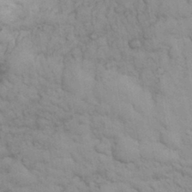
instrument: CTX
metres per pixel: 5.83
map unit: eHh
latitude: 32.1200
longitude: -67.2348
